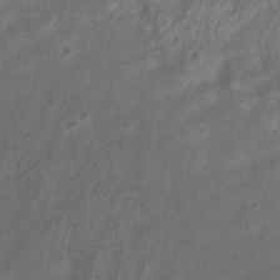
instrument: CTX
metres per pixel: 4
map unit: Htu
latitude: 3.1592
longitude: -21.0081
